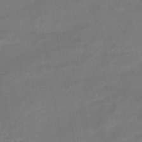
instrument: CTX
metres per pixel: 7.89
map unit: HNhu
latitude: -45.9745
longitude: 92.5574
